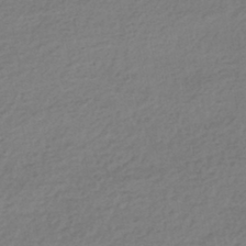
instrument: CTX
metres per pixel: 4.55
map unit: HNhu
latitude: -43.6721
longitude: 97.4077
